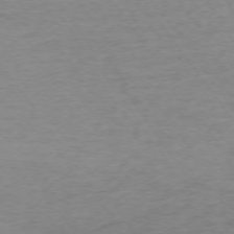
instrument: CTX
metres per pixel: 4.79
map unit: Ap
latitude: -74.4818
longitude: -79.6694
